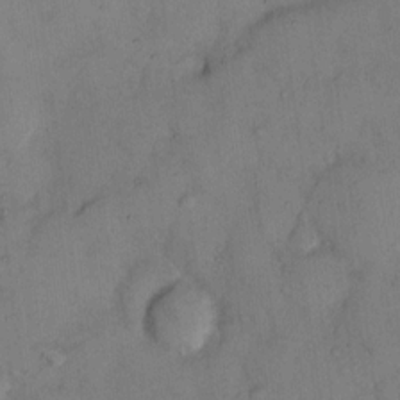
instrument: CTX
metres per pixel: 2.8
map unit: eHh
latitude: 12.9325
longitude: -62.7247
